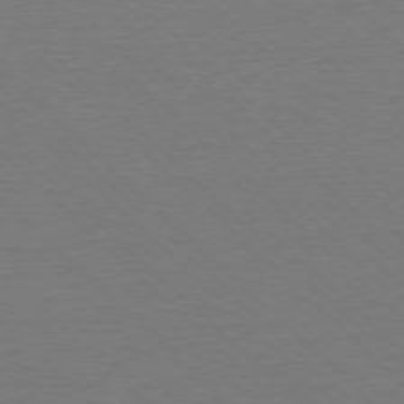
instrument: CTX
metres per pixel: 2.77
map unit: Ap
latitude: -78.2928
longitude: -62.4034
